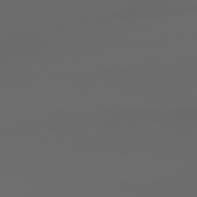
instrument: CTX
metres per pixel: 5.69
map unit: lApd
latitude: 79.0270
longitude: -166.5356
